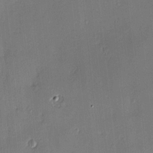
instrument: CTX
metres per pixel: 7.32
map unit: Hve
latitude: -9.4454
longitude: 175.3320
